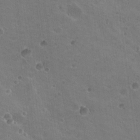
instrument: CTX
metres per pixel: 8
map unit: Nhu
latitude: 19.6694
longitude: -30.3090
